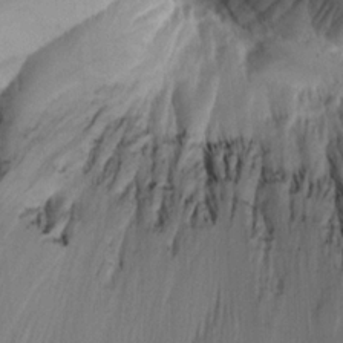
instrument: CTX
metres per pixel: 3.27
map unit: Nhu
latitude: -4.7841
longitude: -86.3278
